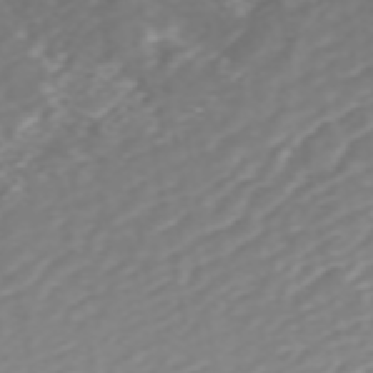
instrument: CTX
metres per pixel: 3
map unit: ANa
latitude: 45.5560
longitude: 21.8989
